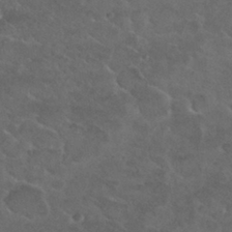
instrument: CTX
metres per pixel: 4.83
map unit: Nhu
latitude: 29.4237
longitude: -52.7435
